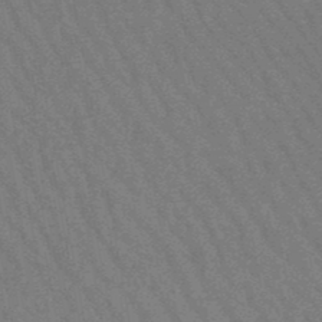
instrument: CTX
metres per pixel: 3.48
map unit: lHb
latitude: -48.3873
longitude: 82.6140
